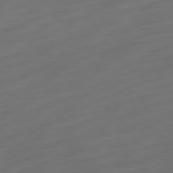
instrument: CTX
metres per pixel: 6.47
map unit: Ap
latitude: -78.9163
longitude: -67.7449
